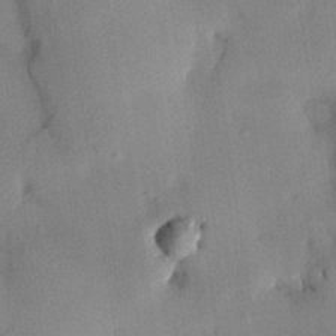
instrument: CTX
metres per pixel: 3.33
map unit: HNhu
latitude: 13.6883
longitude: 11.2565
